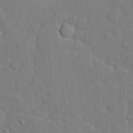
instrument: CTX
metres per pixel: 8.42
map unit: Nhu
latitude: 13.5560
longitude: -28.2333
